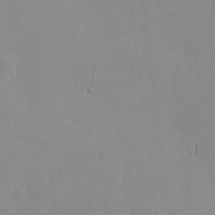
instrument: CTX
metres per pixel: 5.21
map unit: HNhu
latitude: -4.8219
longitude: 15.1809
